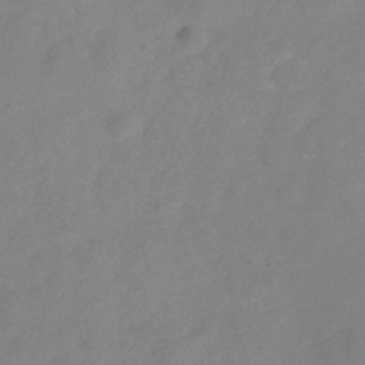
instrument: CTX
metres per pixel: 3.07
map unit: Hve
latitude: -34.3306
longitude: 90.3684
